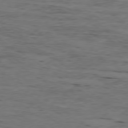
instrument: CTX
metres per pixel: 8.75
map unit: Ap
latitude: -79.4265
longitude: -100.9514
